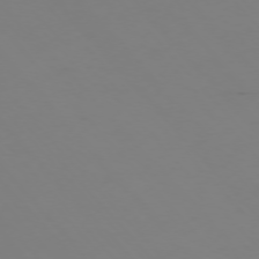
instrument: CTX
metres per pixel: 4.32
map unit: Ap
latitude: -76.0661
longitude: -83.0458
